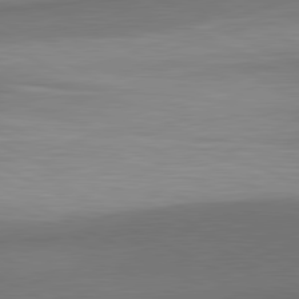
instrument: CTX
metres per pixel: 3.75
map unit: lApd
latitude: 81.1403
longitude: 139.6533
